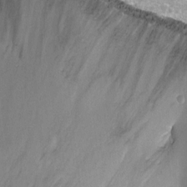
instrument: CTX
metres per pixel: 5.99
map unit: Nhu
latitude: -8.2550
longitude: -43.0270
